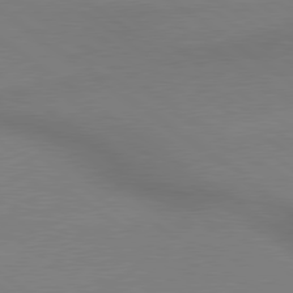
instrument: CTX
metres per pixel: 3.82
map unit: lApd
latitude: 79.3671
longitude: 179.3320
